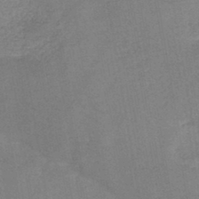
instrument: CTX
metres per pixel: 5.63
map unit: HNb
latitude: -44.9353
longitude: -37.9717
